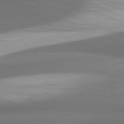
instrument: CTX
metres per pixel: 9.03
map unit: lApd
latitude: 82.2333
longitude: 153.9745
